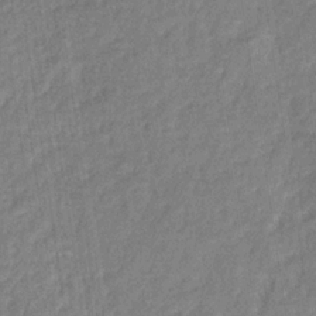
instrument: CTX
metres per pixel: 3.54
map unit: eHb
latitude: -32.0094
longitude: 74.1606
